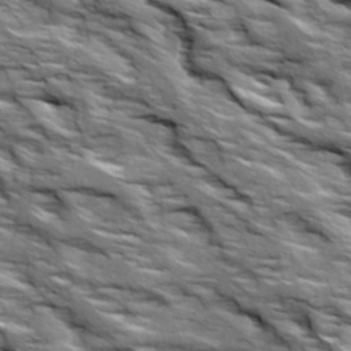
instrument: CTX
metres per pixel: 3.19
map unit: Ave
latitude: 19.1592
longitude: -135.2915
